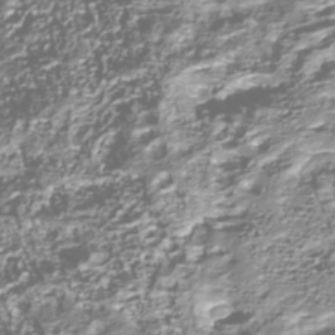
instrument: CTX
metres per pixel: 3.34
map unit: Nhu
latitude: -39.3888
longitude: -82.2711
